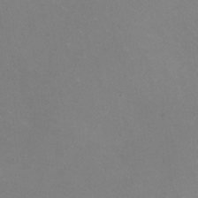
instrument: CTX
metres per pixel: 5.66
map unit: HNhu
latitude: -0.7086
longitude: -2.3467
